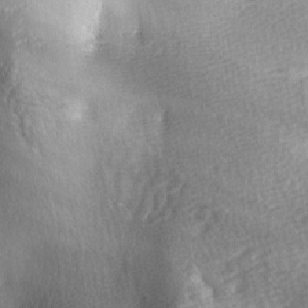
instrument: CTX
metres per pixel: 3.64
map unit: lAa
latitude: -5.5588
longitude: -121.1781
